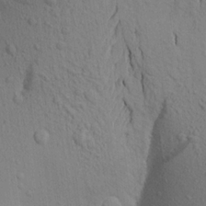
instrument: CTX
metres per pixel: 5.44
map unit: Aa
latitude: 18.6490
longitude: -149.1403
